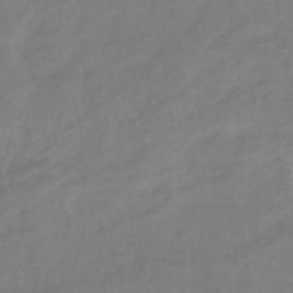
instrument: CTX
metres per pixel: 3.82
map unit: eHb
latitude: -42.2361
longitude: 82.8408
